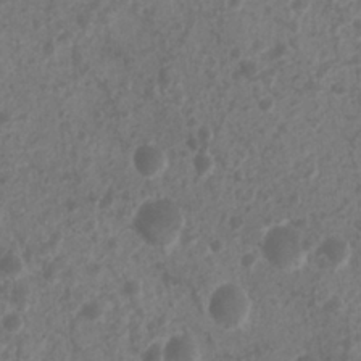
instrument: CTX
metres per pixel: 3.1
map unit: Nhu
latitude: 7.4237
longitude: -21.1970
